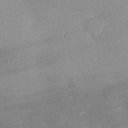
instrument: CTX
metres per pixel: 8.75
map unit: eHh
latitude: 24.2144
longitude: -89.5372
